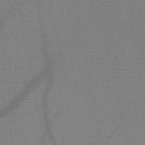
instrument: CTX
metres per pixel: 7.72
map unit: HNb
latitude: -48.6708
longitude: -40.8191
